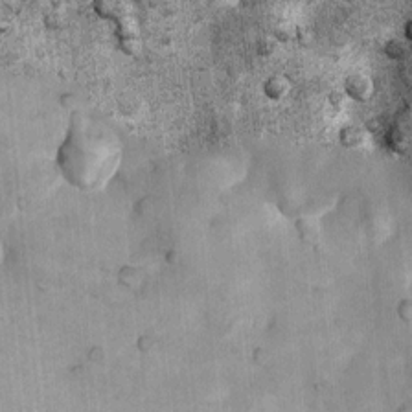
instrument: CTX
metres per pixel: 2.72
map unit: Nhu
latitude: 7.7450
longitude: -23.3293
